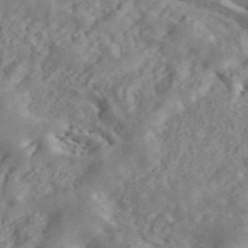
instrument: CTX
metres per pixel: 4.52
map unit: ANa
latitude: 46.0822
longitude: 28.4629
